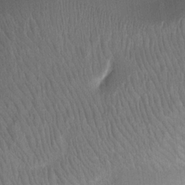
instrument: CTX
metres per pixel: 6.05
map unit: eHh
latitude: 14.8002
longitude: -69.5182
